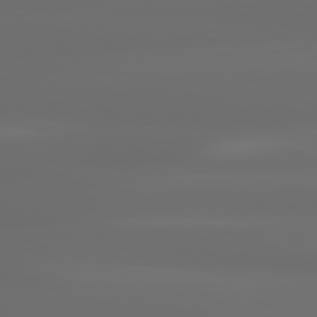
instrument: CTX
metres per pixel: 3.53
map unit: lApd
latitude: 80.7057
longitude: -136.2334
